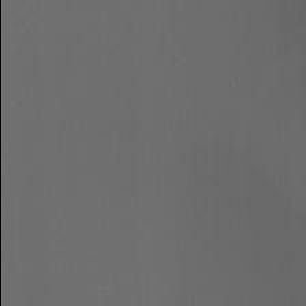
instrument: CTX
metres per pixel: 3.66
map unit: Htu
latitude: -0.8408
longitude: -77.9906
